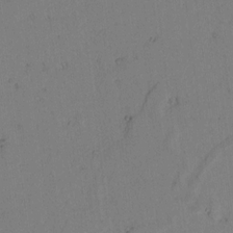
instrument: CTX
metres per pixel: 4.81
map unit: lAvf
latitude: 8.4034
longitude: 169.8233
